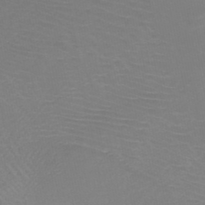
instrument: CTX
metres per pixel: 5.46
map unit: HNb
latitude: -47.2754
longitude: -43.3104
